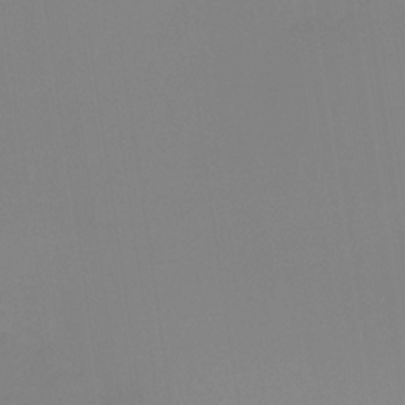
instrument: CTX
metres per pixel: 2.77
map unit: HNhu
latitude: -27.1809
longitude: 73.2754
